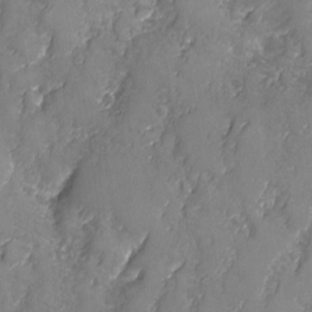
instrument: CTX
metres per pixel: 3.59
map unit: Ave
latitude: -7.9367
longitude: -118.3089
